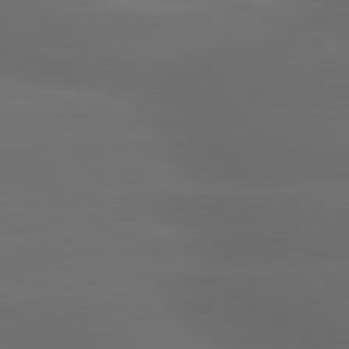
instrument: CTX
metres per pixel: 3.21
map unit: lApd
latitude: 80.1389
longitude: -145.1214
